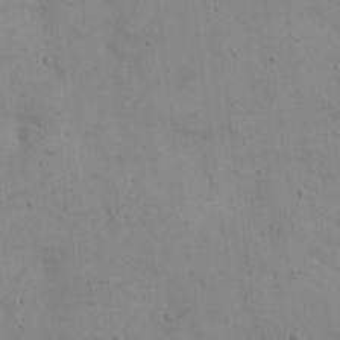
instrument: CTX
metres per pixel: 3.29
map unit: eHh
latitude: 20.2145
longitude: -61.4804
